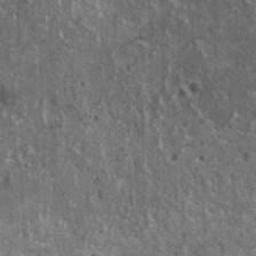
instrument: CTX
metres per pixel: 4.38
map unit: HNhu
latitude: 2.8191
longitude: 5.1053
